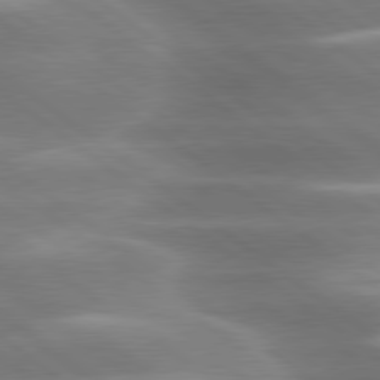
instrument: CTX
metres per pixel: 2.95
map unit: lApd
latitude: 79.7261
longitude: -118.3656
